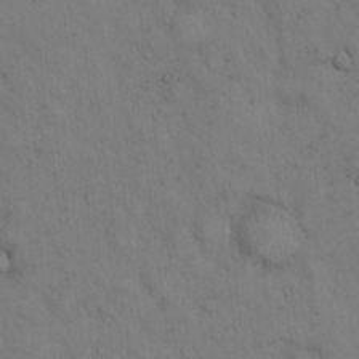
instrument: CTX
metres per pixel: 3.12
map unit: Hto
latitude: 13.4993
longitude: -59.8394
